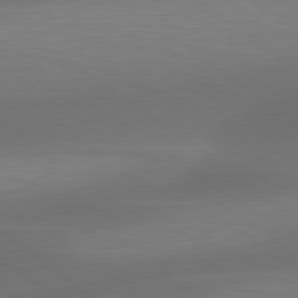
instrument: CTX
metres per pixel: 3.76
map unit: lApd
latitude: 79.5560
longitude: -89.8962
